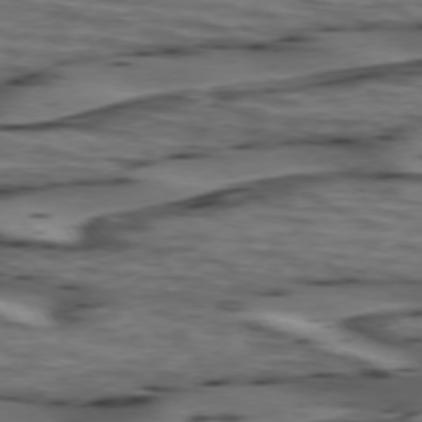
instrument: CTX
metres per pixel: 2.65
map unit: lApd
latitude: 74.6679
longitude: -71.2726
